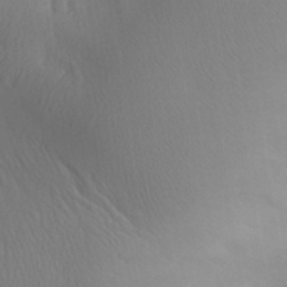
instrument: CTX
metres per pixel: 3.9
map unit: Aa
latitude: 30.8569
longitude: -144.1011
